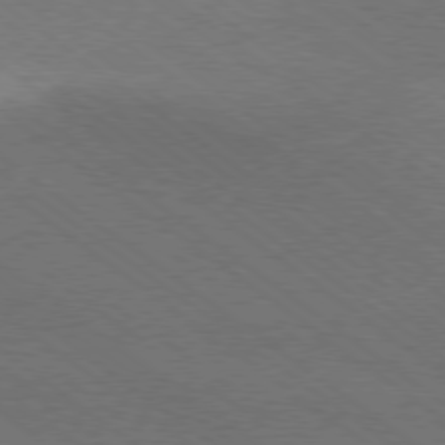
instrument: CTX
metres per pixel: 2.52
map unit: Hpe
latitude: -79.3509
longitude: 8.3684
